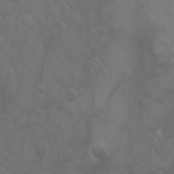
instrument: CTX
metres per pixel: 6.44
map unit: Nhu
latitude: -4.7085
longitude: -86.7624
